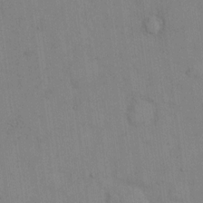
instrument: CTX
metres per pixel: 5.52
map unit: eHh
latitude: 13.6505
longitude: -62.4601
